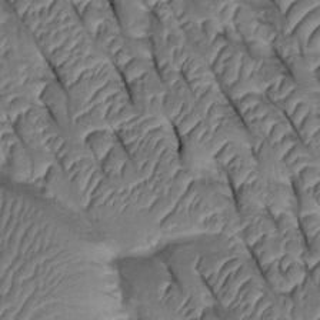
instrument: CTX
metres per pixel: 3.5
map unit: Htu
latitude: 0.4034
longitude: 147.8989
